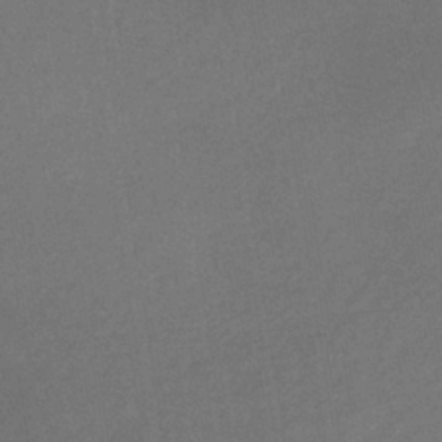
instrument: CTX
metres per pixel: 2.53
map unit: lHb
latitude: -35.0108
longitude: 68.3117
